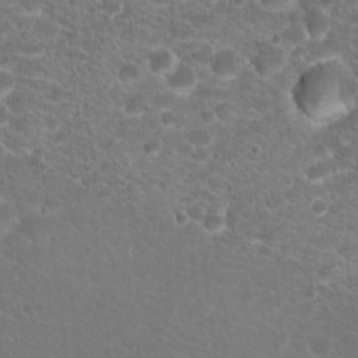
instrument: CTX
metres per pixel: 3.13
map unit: Hto
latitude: 18.9324
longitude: -37.0270
